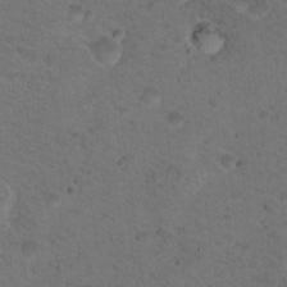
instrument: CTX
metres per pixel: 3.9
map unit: Nhu
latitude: 17.4049
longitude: -31.0270
